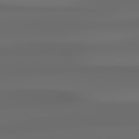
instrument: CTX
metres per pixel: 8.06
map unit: Hpe
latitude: 76.8191
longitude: -133.1970
